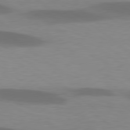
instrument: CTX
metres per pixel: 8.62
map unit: lApd
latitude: 79.2159
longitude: -47.8206
